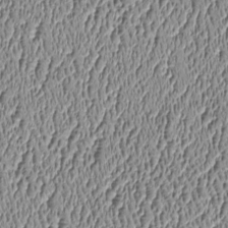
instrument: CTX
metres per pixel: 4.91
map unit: Htu
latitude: -6.5762
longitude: 156.8408
